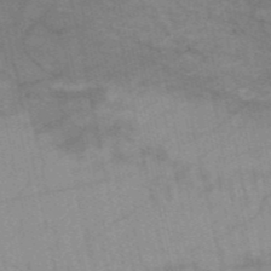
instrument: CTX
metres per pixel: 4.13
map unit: HNb
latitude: -54.4440
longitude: -43.8206
